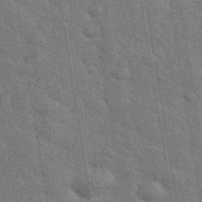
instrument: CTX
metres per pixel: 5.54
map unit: eHh
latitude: 36.7813
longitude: -66.0444
